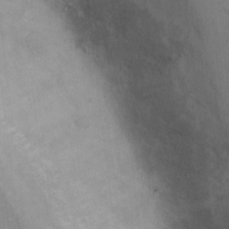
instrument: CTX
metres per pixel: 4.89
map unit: Ht
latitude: 10.4412
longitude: -32.8569
